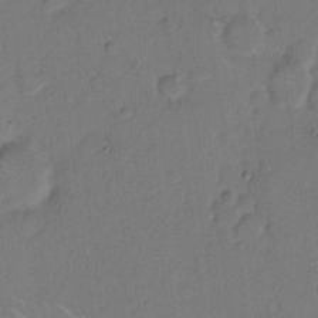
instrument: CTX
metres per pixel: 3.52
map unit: Hto
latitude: 7.4804
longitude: -61.9906
